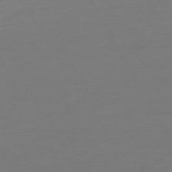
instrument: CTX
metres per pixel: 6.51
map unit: Ap
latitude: -74.5385
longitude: -69.4049
